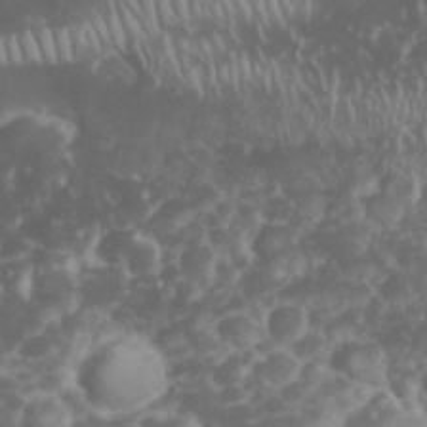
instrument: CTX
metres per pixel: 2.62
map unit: eHh
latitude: 32.3089
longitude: -62.2901
